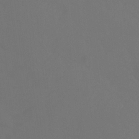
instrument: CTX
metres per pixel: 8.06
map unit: Htu
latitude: -13.8611
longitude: -48.1767
